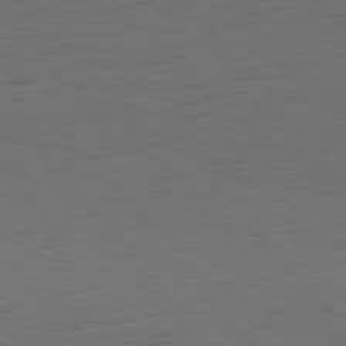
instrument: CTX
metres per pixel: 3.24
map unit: Ap
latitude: -80.9542
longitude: -60.8191
